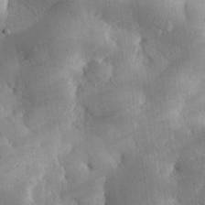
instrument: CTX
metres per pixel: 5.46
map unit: eHh
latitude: 30.3468
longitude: -79.4994
